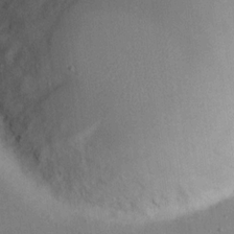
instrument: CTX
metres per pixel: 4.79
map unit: eHh
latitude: 18.6301
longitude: -70.6868
